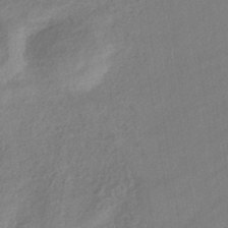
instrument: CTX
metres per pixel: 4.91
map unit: eHb
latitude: -38.8786
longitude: 81.4266
